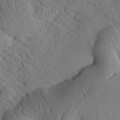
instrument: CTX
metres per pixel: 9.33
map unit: Htu
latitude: 1.4615
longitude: 176.1417
